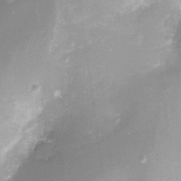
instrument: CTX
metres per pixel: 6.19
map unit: Nve
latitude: -24.8408
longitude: -109.1970
